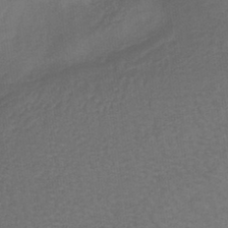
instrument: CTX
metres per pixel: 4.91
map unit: lHb
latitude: -37.8422
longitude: 59.1998
